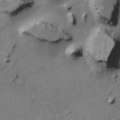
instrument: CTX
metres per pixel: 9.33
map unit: Htu
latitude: -3.7099
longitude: 169.7288
